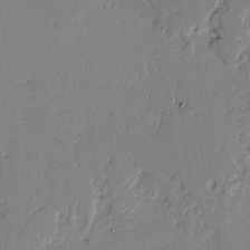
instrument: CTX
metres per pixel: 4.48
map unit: lAvf
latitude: -2.2361
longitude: -108.1388
